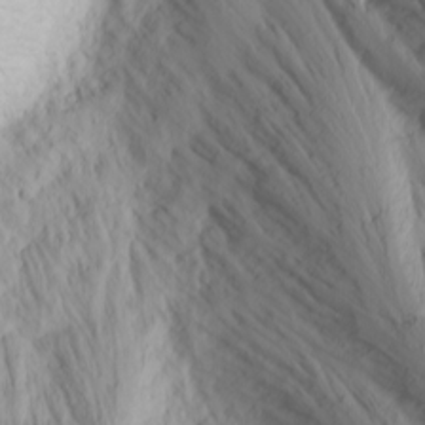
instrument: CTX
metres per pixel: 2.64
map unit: Nhu
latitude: -4.2172
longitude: -87.2348
